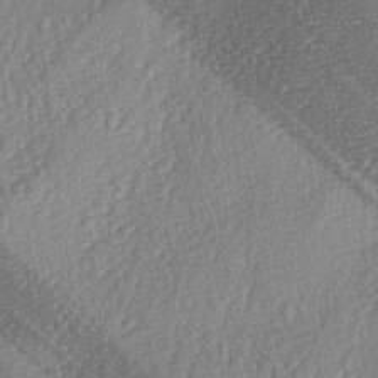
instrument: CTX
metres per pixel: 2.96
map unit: lAa
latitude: -5.1620
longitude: -127.2915
